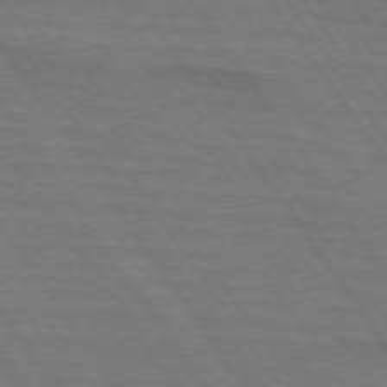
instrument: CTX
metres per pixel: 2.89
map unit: lApd
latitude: 73.9151
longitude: -63.8962
